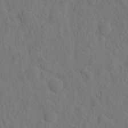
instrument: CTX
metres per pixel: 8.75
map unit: eHh
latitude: -2.5006
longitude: 18.0283
